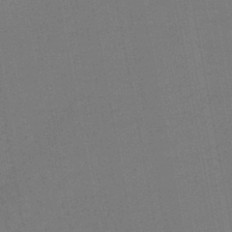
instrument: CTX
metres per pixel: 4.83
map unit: lHb
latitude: -45.3321
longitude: 63.5399
